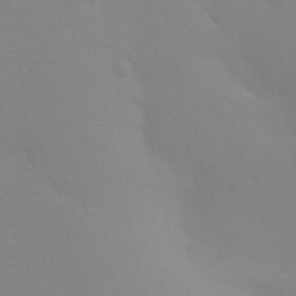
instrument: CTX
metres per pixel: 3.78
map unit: Aa
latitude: 32.0822
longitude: -145.4237
